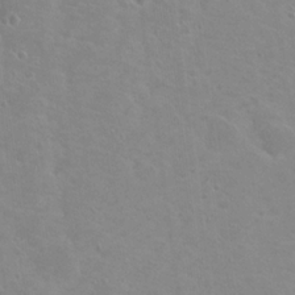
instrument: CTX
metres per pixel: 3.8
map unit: Nhu
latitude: 20.0822
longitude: -30.5924
